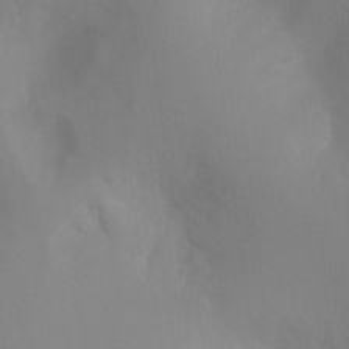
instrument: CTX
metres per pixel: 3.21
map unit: Ht
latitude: -11.4454
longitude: -45.6127
